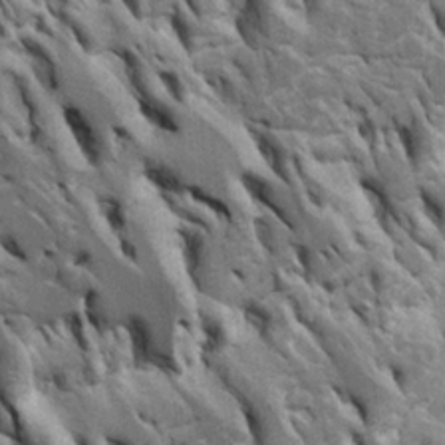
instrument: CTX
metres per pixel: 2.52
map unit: Htu
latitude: -3.8422
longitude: 150.6329
